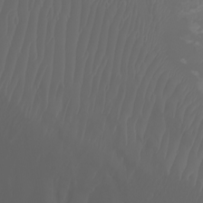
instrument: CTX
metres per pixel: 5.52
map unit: Nhu
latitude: -7.0108
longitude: -85.5749
